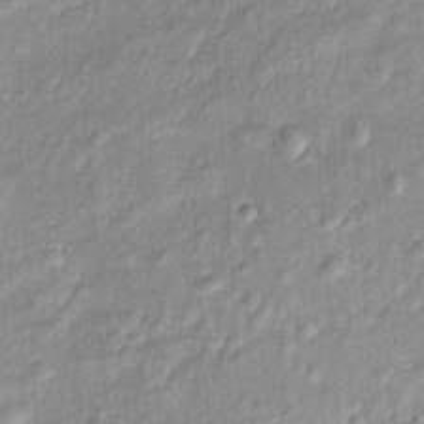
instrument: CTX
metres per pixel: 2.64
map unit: Htu
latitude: -5.2565
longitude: 158.6329
